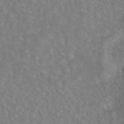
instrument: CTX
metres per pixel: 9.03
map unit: eAb
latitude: 45.4426
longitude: 109.4265
